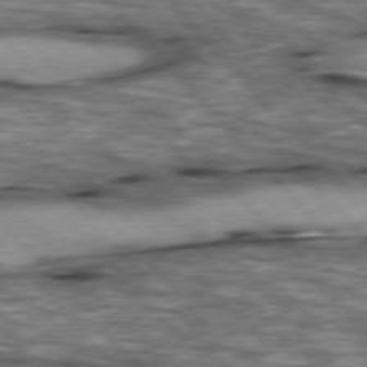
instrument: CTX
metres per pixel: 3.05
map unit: lApd
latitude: 76.6490
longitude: -49.5560
